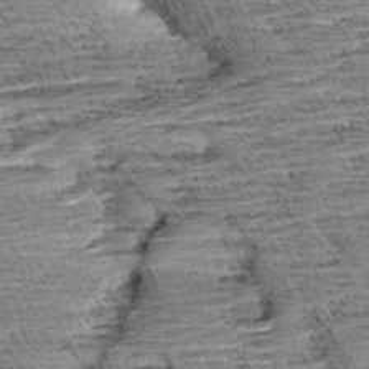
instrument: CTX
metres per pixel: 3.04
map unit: Aa
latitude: 8.1578
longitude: -137.8584
